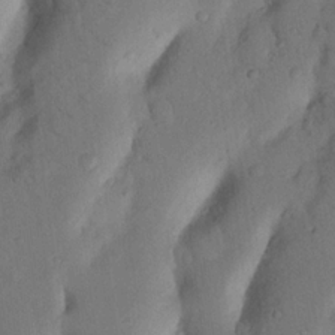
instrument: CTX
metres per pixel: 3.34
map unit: Nhu
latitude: 18.9324
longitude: -76.7435
